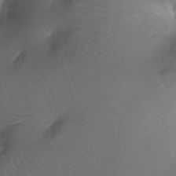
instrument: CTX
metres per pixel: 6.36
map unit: Ht
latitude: -11.8234
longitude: -45.1214
